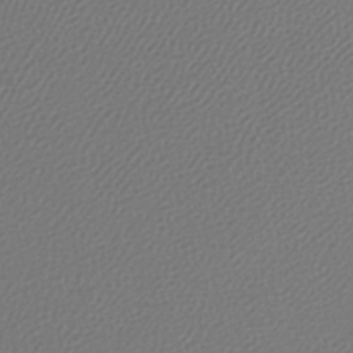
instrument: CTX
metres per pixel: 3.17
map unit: lHb
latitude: -42.4628
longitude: 70.3873
